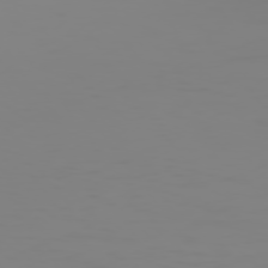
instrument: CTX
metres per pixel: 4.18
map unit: Hpe
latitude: 74.3845
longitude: -127.1781
